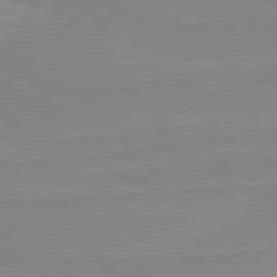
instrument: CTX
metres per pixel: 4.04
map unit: lApd
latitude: 80.7624
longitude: -176.4790
